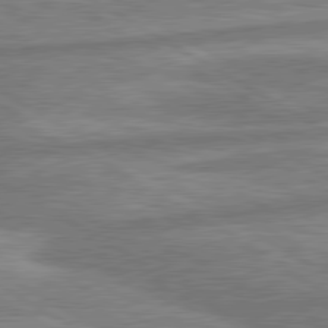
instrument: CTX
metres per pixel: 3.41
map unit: lApd
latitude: 80.3467
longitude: -167.8394
